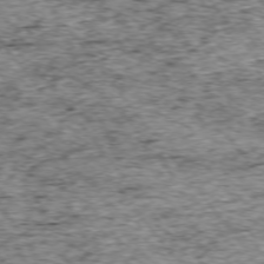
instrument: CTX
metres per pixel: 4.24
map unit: Ap
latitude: -75.0676
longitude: -87.3481
